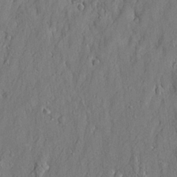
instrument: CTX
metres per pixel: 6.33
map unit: eHh
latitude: 5.8772
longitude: -76.6679
